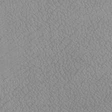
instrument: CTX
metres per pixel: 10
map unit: Htu
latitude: -6.7652
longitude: 156.1417
